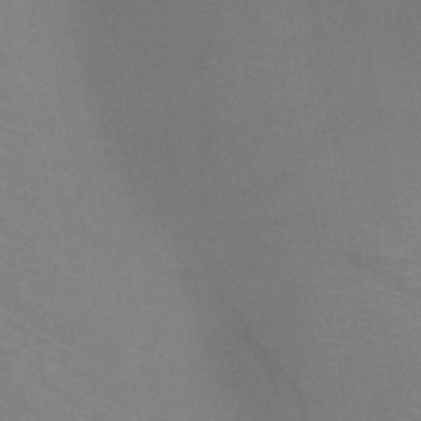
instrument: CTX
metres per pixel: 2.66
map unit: HNb
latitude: -46.4629
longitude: -43.8017
